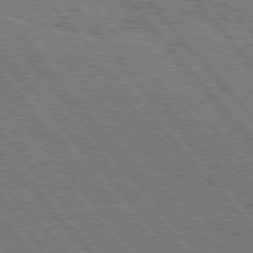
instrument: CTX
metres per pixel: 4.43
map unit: Hpe
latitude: 76.2900
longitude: -150.3089
